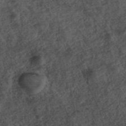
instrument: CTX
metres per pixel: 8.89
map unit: ANa
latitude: 39.7827
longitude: 18.2739
